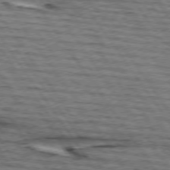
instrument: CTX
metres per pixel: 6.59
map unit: lApd
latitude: 74.6868
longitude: -73.1781
